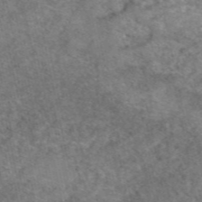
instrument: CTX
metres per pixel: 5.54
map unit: eAb
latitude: 49.6316
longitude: 105.9178
